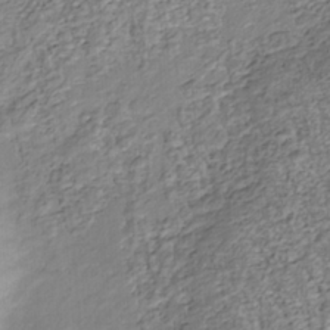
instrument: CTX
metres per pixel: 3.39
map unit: Nhu
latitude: -38.7085
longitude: -81.3671
